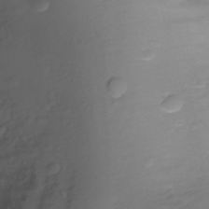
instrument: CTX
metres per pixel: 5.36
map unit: Ht
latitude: -2.5195
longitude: -29.2348
